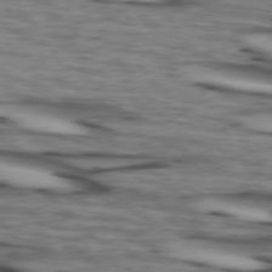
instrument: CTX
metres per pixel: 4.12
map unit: lApd
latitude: 73.9717
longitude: -64.4412
